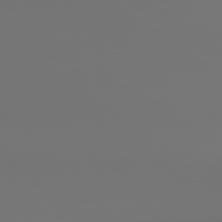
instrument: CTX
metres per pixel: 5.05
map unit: lApd
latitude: 79.8961
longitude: 165.2754
